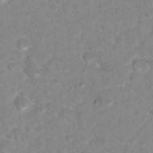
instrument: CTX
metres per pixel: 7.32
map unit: Nhu
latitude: 17.1781
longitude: -31.7261
